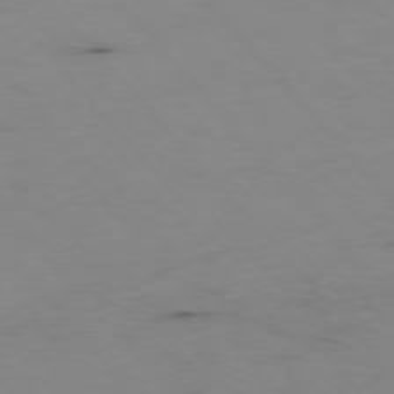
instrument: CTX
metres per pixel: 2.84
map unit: Hpe
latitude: -76.3495
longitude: -19.0080
